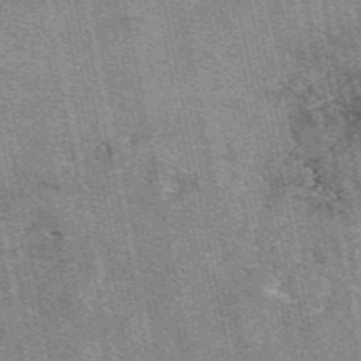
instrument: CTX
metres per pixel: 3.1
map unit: eAb
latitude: 49.9528
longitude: 114.9353
